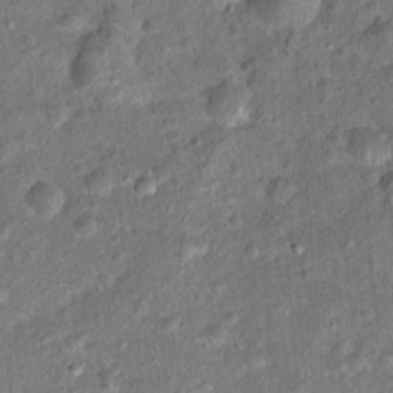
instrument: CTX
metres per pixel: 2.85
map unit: Ht
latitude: 15.1026
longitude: -40.9324
